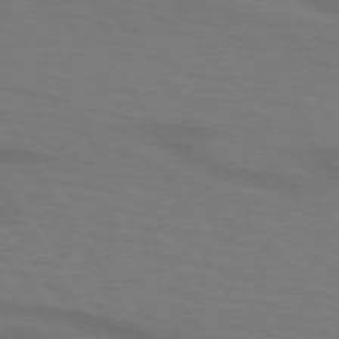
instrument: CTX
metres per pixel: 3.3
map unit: lApd
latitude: 72.4979
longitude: -57.8394
